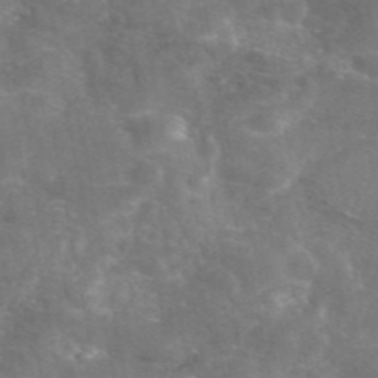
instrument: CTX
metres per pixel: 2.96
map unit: eAb
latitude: 46.2901
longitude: 120.1417
